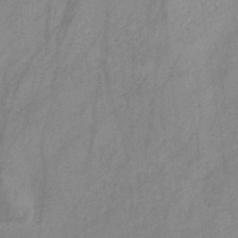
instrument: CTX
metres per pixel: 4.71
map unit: HNb
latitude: -31.4265
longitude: 63.4832
